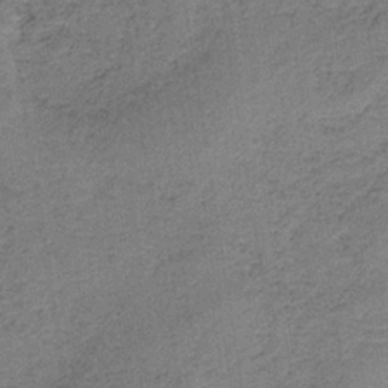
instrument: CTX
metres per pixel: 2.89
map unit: HNb
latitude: -35.3132
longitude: 54.2173
